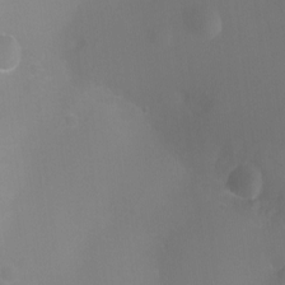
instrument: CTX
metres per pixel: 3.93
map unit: Ht
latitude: -2.7652
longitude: -25.1781
